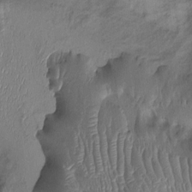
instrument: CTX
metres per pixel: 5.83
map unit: Ht
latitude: 0.1011
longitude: -14.1578
